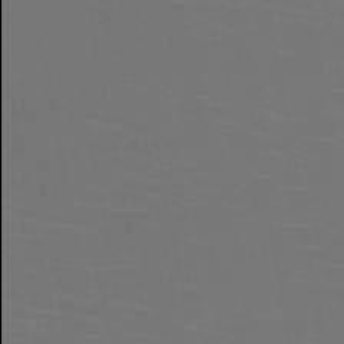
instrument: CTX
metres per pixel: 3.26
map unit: HNb
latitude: -50.5385
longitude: -45.9906
